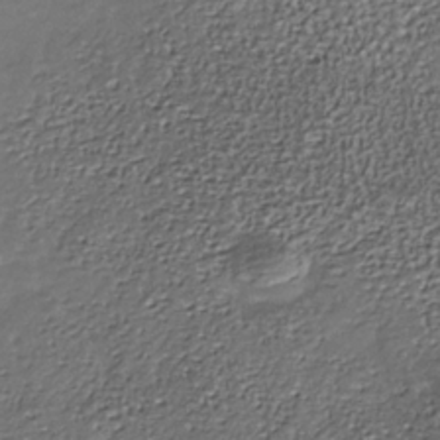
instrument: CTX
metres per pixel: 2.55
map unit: Nhe
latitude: -37.1809
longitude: -90.1956
